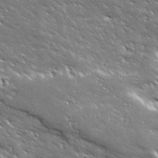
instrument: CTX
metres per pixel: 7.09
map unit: Ave
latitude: 18.9513
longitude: -137.0648
